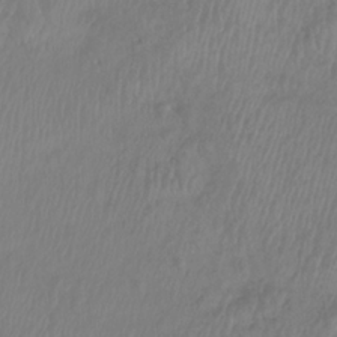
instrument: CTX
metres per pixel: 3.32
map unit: Htu
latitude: -8.8786
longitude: -74.5735
